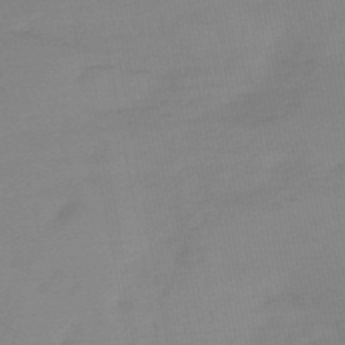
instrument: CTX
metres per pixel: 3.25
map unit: HNb
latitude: -50.0283
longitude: -38.9514
